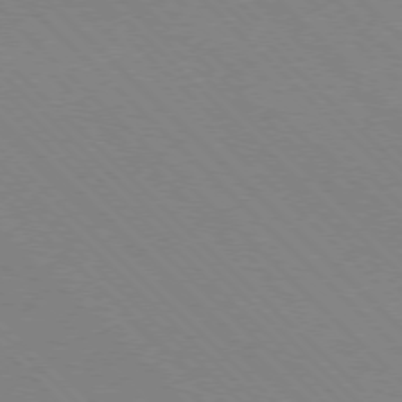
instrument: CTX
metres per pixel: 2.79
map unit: Ap
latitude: -77.2187
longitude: -66.2711
